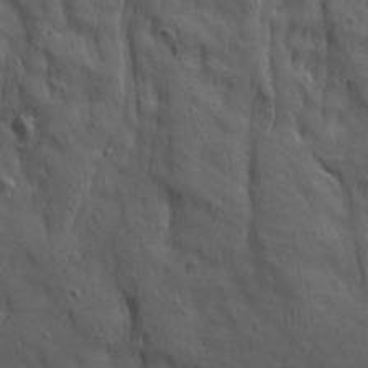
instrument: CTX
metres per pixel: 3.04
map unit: Ave
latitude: 22.8569
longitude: -135.0269
